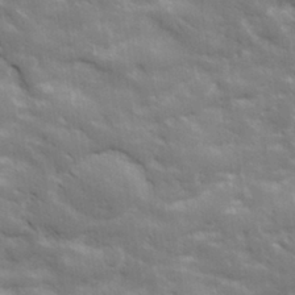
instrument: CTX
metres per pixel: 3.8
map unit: Hve
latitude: 31.3860
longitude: 149.7100
